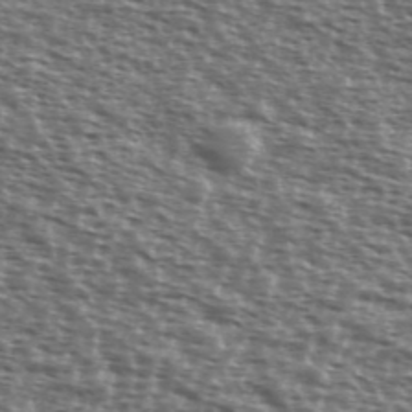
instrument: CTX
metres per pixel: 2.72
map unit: Ave
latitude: 38.8947
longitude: -111.6316
